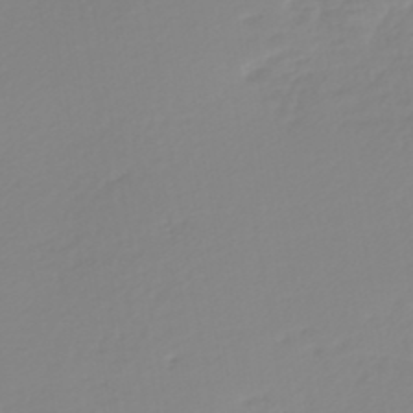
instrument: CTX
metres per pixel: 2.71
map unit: HNb
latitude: -45.7856
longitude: 54.6519
